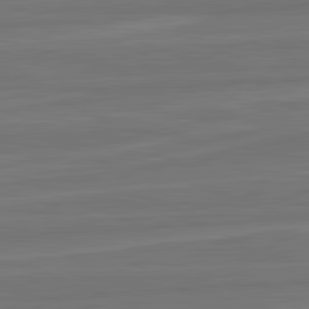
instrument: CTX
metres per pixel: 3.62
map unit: lApd
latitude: 82.3845
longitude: -174.6868
